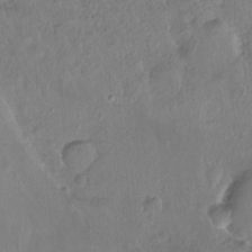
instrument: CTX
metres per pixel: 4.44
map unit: Hto
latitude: -13.2376
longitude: -42.2145
